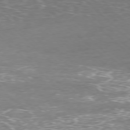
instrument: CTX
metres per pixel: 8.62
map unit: Hpe
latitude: -77.7478
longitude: 15.6911
